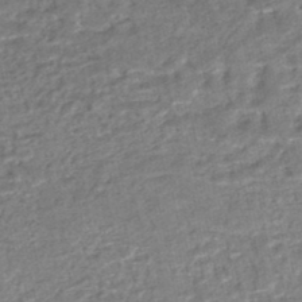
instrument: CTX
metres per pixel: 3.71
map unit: HNhu
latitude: -47.7477
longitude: 102.2551
